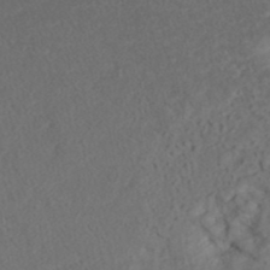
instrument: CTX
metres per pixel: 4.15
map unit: ANa
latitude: 41.4615
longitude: 27.1809
